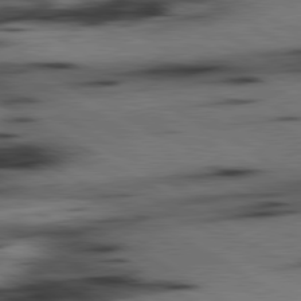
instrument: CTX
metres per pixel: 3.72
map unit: lApd
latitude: 80.1956
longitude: 162.9541
